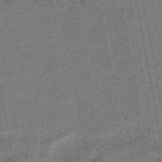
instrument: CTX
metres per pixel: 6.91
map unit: eHb
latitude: -45.6722
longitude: 89.4076
